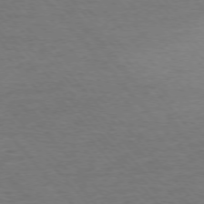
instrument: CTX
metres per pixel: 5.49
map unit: Ap
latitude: -76.4440
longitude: -95.6316
